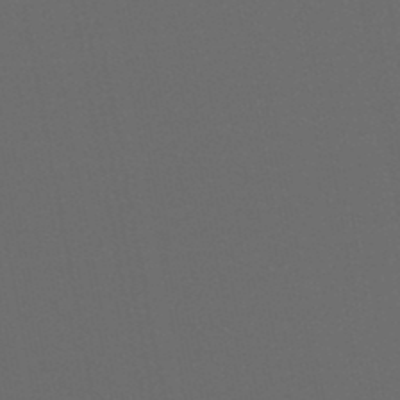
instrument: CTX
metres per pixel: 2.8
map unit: HNb
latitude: -47.8800
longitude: 55.9745
